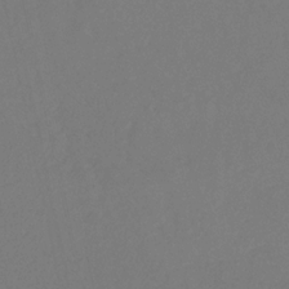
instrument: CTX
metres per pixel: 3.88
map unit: eHb
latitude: -29.8611
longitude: 66.1228
